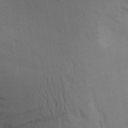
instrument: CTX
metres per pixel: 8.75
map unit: Aa
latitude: 24.6868
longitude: -148.5924
